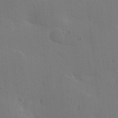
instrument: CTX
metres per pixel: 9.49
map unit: eHh
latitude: 6.1578
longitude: -65.8394
